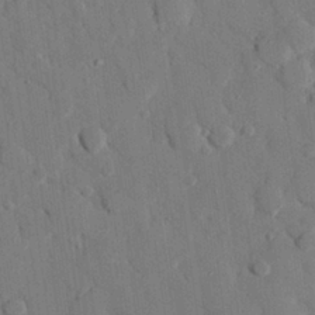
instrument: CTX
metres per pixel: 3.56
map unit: eHh
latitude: 27.4615
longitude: -79.0648
